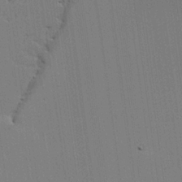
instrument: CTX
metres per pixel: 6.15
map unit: lAvf
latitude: 24.8757
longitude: -111.4805
